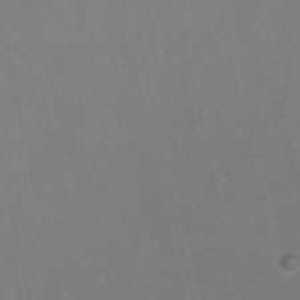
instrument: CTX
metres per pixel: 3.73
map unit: eAb
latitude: 47.1404
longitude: 112.5952
